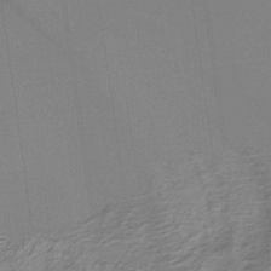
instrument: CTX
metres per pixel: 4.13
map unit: HNb
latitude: -32.5952
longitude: 56.6518
